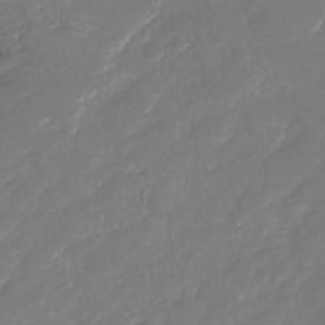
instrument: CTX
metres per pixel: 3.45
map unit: Nhu
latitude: -29.0109
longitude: -65.4615
